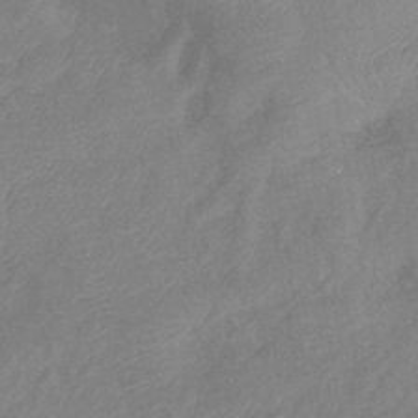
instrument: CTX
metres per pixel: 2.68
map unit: lHb
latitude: -40.2928
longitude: 77.5021
